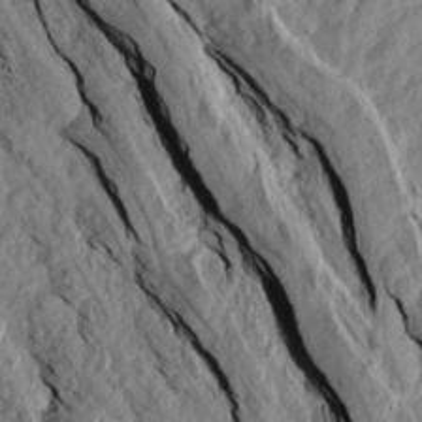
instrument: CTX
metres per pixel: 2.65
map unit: Aa
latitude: 16.5168
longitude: -145.5371
